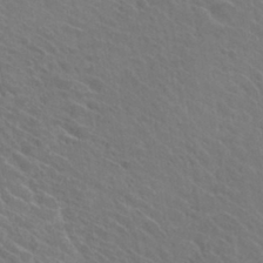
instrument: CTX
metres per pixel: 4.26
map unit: Hto
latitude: 31.1404
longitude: -47.1592
